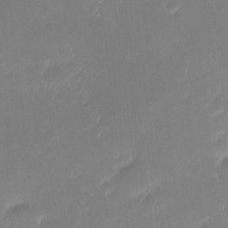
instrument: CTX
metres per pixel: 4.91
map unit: eHh
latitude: -2.4817
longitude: -84.5546
